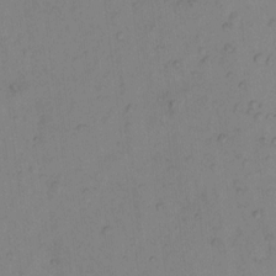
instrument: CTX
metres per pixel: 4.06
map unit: Hto
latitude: 7.9150
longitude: -59.7072
